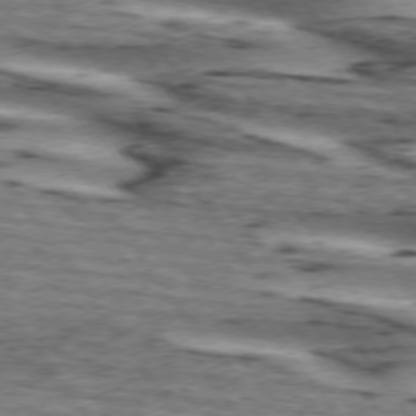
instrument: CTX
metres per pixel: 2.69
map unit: lApd
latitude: 74.3278
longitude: -75.4804
